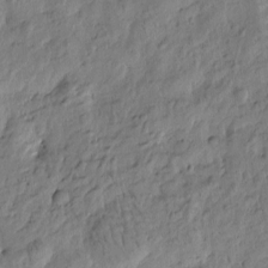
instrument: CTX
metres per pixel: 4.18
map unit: Htu
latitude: -3.5399
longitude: 178.5951
